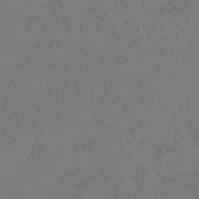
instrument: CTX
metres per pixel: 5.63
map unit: lHb
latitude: -45.3132
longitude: 69.5777
